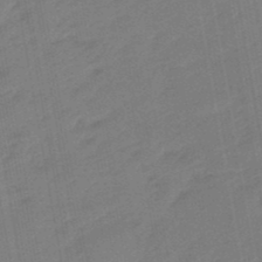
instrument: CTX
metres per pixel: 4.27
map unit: eHb
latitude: -47.8044
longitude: 88.2361
